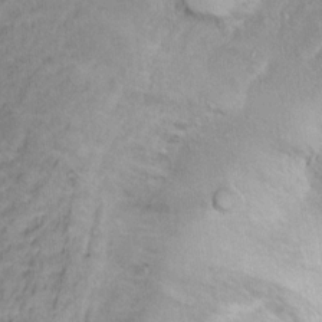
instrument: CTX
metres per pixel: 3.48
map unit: Hto
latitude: 12.5357
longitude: -36.9325
